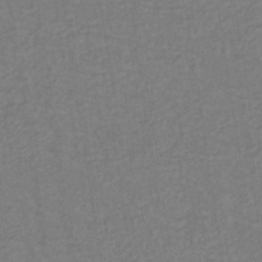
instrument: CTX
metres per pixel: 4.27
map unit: lHb
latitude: -35.9367
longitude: 67.1242
